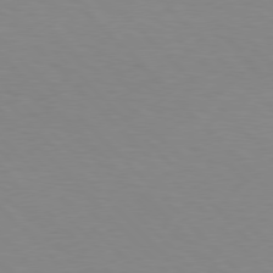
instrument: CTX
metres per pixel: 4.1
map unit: Hpe
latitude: 77.1025
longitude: -160.3089
